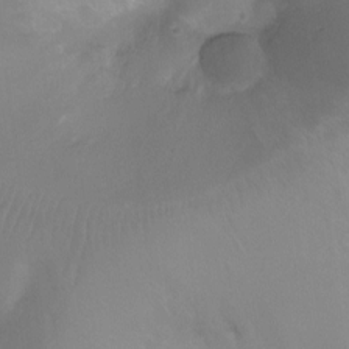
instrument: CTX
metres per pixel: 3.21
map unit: Ht
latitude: -11.2565
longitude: -44.4223
